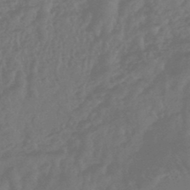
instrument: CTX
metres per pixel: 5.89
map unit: HNhu
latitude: -46.6329
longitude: 91.8234
